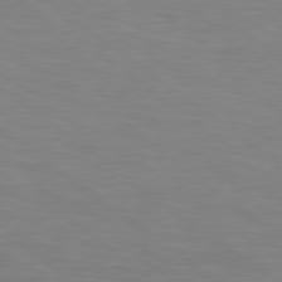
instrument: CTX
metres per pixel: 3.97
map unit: Hpe
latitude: 78.4979
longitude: 175.3320
